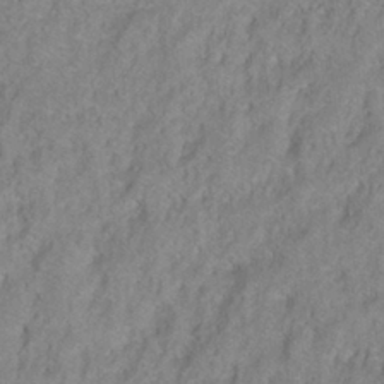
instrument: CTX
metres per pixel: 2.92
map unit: Ht
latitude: 0.8947
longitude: -33.0836
